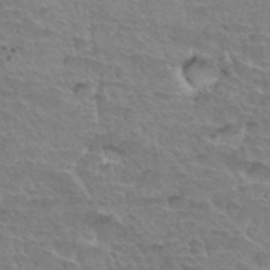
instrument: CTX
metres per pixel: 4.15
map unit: Hto
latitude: 34.6679
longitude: -44.4979
